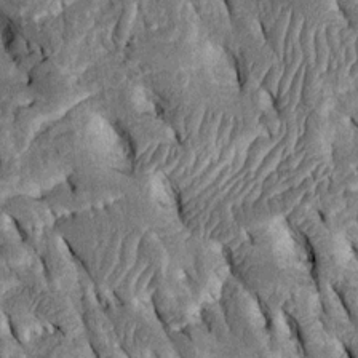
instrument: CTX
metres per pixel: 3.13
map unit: Htu
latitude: -2.7652
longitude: 151.4076
